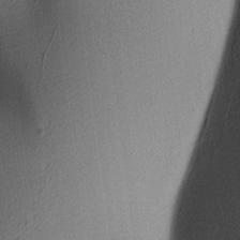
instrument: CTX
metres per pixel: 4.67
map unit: lAa
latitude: 3.5938
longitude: -116.2334
